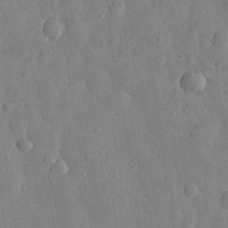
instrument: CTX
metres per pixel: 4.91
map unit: eHh
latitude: 29.9906
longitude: -76.3089
